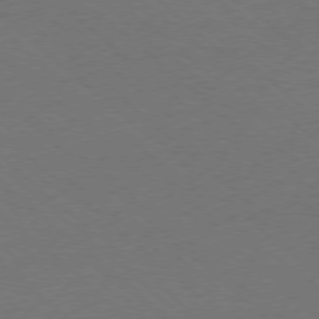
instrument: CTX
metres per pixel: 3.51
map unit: Ap
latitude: -77.8422
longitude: -84.1200
